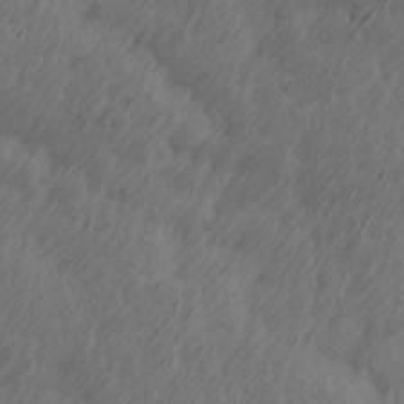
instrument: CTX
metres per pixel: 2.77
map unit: Ave
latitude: 13.8206
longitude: -106.1200
